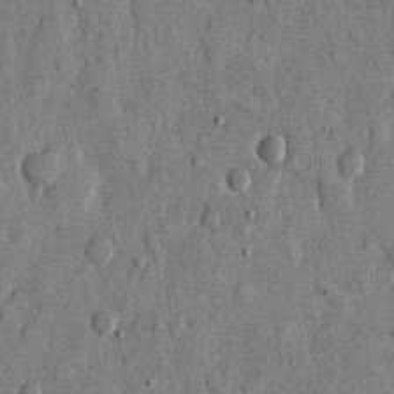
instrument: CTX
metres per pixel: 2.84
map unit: eHh
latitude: 11.8772
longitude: -69.3482
